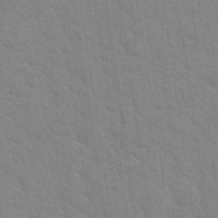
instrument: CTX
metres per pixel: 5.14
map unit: Hto
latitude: 34.1388
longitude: -51.6316
